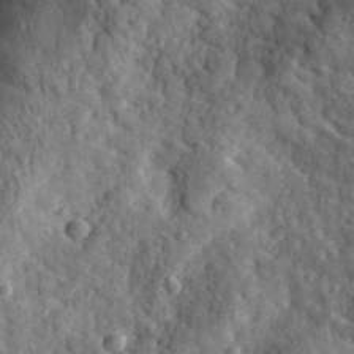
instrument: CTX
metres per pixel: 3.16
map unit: eHh
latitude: 35.1970
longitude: -80.4412
